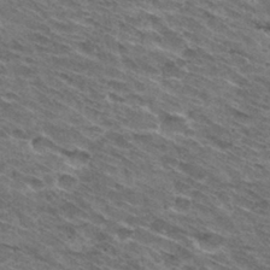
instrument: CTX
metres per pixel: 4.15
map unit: Hto
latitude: 31.9906
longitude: -44.8002
